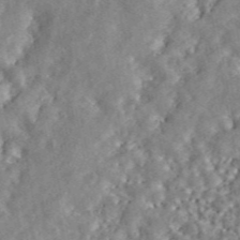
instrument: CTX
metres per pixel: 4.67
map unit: ANa
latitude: 46.2145
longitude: 50.5196
